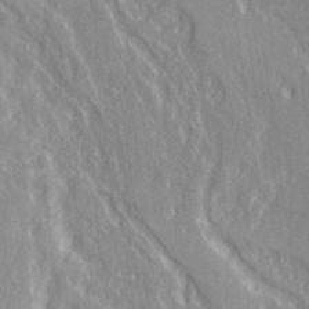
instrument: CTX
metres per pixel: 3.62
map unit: Ave
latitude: 22.0444
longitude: -134.2711
